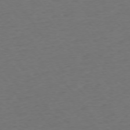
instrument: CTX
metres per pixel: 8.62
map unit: Ap
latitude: -75.5211
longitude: -84.4979
